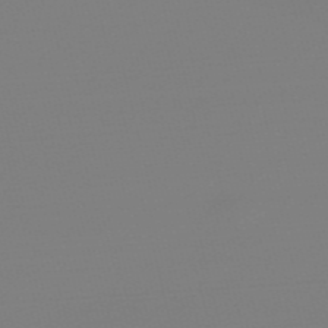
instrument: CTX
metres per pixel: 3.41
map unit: Nve
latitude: -57.2565
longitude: 62.4629
